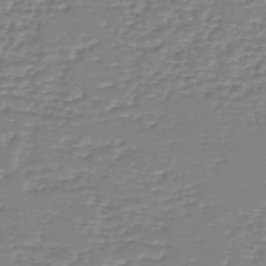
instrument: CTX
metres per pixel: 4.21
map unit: eHh
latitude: -40.5007
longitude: -29.9528
